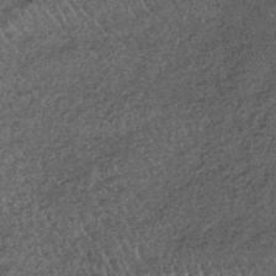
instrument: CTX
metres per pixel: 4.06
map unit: lHb
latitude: -39.8044
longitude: 65.7289
